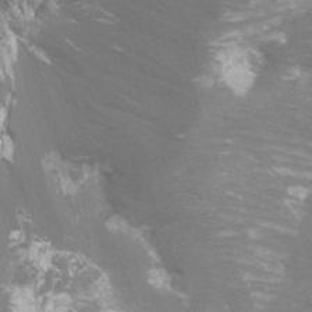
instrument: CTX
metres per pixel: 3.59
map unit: Htu
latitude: -7.5021
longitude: -48.4223
